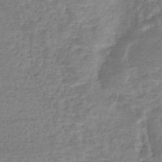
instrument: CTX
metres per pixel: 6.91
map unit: Nhe
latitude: -46.3306
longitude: 152.4062
